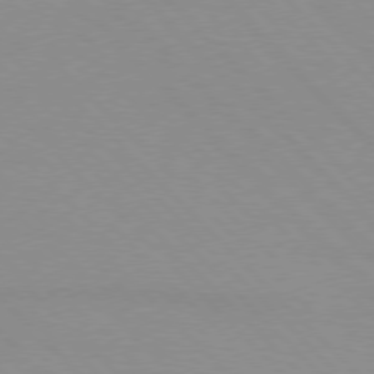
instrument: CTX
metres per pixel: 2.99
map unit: lApd
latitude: 76.5168
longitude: -85.5371
